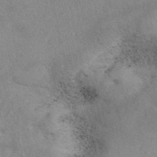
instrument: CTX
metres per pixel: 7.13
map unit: eAb
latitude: 40.7624
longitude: 109.0297
